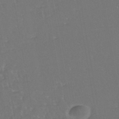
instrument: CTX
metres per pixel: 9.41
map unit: eHh
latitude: -44.4818
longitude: -28.8569
